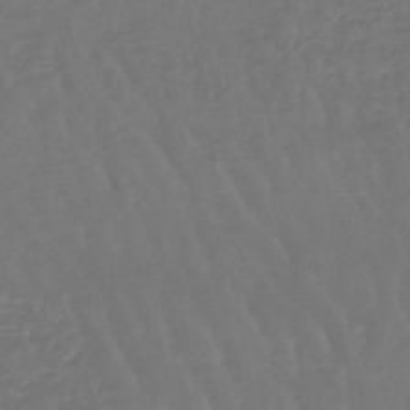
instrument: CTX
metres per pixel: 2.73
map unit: eHb
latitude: -46.6896
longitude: 79.0108
